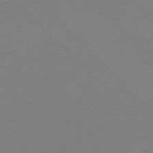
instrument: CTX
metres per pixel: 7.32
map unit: Ap
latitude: -77.3132
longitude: -68.9703
